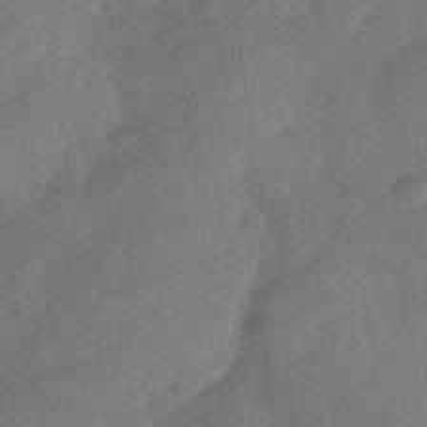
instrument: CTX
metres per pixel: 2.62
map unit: Nhu
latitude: -30.0283
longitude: -62.2523
